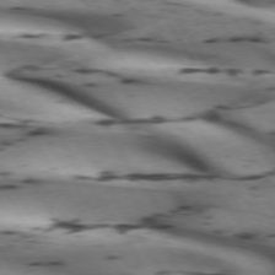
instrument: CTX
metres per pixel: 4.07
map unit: lApd
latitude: 72.4790
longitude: -52.8758
